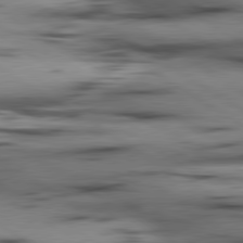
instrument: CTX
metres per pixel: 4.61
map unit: lApd
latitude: 80.1956
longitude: 158.7085
